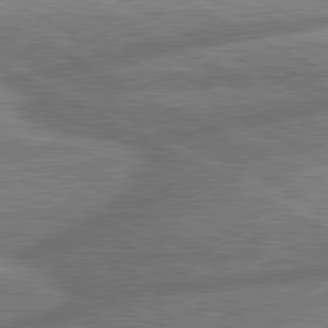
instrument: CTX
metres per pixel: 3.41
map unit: lApd
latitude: 81.0836
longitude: -166.1200
